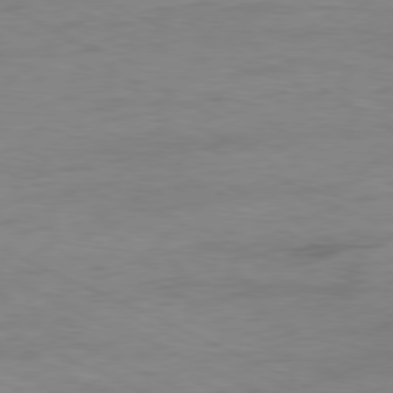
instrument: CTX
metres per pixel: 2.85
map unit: Ap
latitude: -80.2173
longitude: -104.7624
